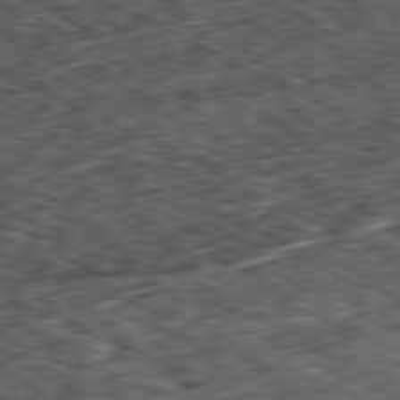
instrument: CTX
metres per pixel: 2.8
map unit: Ap
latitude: -80.9731
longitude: -73.0081
